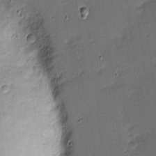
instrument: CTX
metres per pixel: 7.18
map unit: eHh
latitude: -3.6910
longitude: -83.0647
